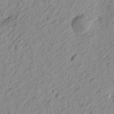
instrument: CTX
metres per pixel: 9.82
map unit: Htu
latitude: -0.3873
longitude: -175.1592
